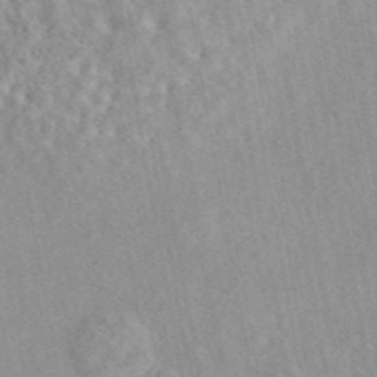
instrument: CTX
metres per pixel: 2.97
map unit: eAb
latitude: 44.1389
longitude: 115.9367
